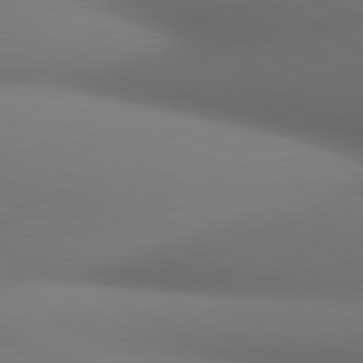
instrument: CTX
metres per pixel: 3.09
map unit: lApd
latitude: 80.8758
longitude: 136.2361
